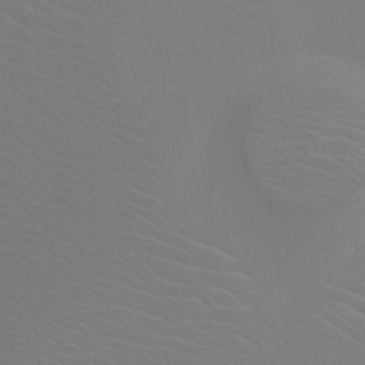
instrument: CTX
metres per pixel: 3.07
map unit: Htu
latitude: -12.4251
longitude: -70.9891
